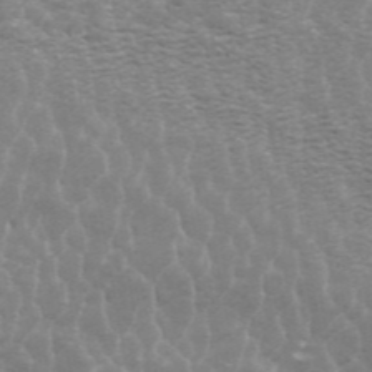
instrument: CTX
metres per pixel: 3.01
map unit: ANa
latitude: 44.8569
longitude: 29.1053
